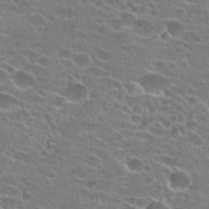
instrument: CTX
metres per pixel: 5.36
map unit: Hto
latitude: 24.7624
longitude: -43.1781
